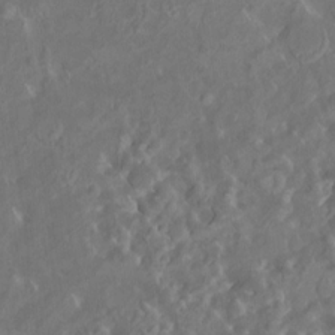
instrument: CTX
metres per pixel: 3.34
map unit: HNhu
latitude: 5.2159
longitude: 10.0472
